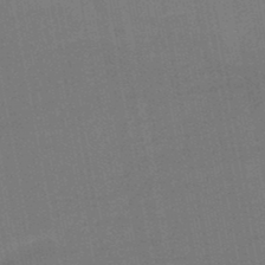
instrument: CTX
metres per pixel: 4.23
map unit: eHb
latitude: -48.0850
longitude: 88.9352
